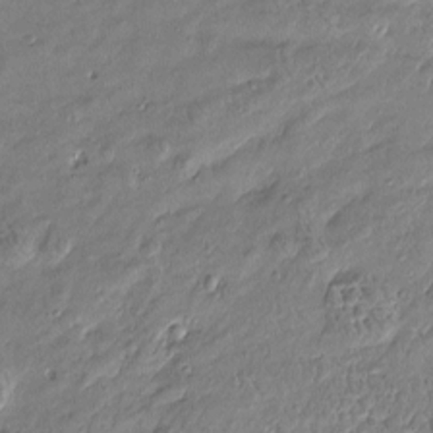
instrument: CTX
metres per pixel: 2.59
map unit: Htu
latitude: -6.4818
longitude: 177.0486
